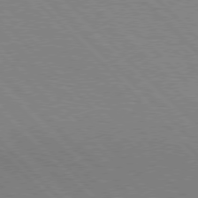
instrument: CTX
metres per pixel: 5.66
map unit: Hpe
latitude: 76.8569
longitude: -127.3293
